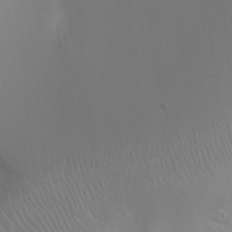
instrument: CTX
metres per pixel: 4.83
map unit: Ht
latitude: -4.8597
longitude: -28.4790
